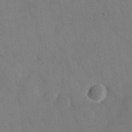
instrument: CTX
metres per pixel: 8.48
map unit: eHh
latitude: 18.2522
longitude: -65.9906
